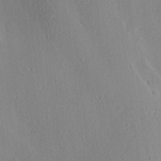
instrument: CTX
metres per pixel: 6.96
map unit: Aa
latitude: 12.7246
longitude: -143.5938
